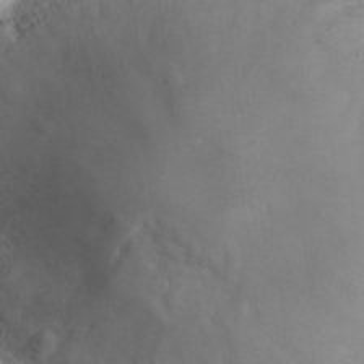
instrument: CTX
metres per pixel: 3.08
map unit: Nhu
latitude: 24.9135
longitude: -60.3278
